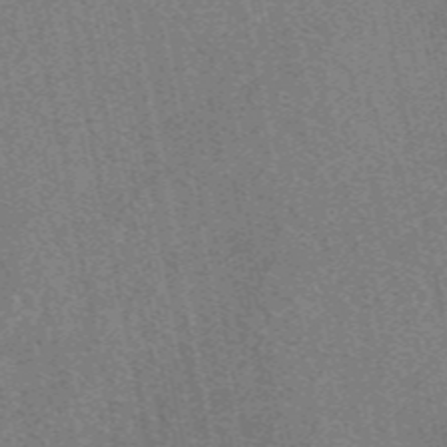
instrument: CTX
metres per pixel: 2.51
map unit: eAb
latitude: 48.7624
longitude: 109.3887
